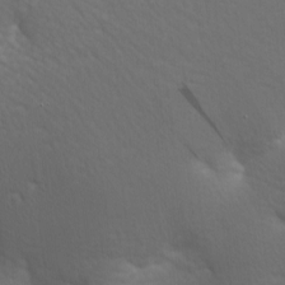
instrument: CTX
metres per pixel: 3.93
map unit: lAa
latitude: -8.9353
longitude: -125.7260
